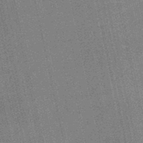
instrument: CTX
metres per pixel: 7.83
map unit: HNb
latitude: -51.4832
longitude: -51.0458
